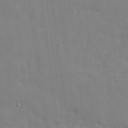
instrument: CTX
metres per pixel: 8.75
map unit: lHvf
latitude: 24.5923
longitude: 142.5006
